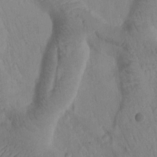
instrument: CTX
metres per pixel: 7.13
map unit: Htu
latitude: -0.6708
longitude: 172.5762
